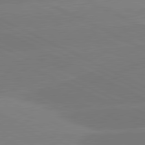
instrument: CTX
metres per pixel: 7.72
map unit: lApd
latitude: 81.4237
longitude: -154.0822
